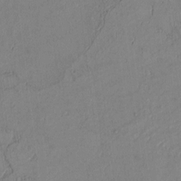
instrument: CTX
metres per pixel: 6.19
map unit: Htu
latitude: 2.8758
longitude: 148.4251
